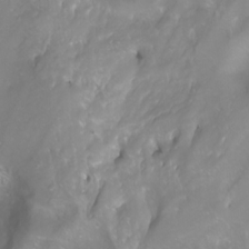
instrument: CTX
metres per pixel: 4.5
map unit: Nhu
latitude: -8.6707
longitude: -72.6868
